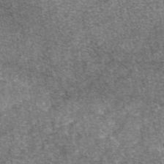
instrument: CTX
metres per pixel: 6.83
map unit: eAb
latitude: 47.1215
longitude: 107.0487
